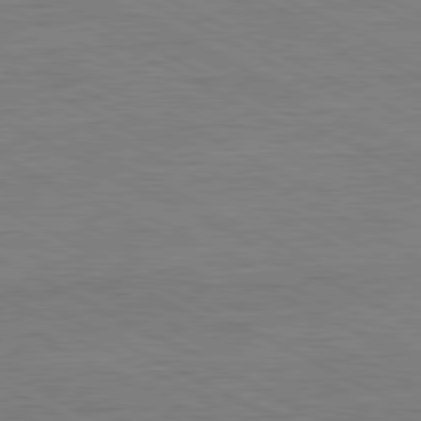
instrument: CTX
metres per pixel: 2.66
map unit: Hpe
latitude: -81.2565
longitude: 17.8612
